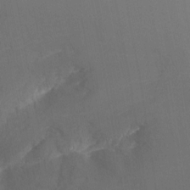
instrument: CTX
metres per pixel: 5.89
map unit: Nhu
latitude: -13.0675
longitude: -58.5357
